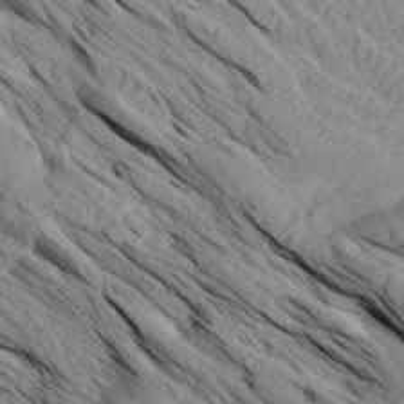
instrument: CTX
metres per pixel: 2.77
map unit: Aa
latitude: 27.1592
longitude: -133.2915
